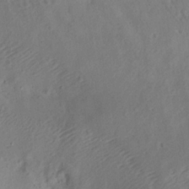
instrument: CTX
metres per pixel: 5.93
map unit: Aa
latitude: 12.9325
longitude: -140.8002
